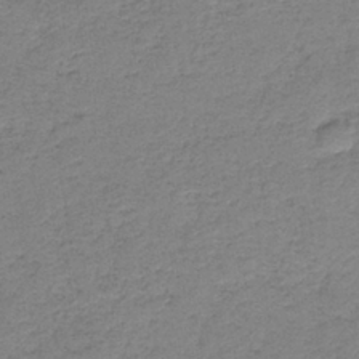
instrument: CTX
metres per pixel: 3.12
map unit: HNb
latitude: -35.4454
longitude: 58.7652
